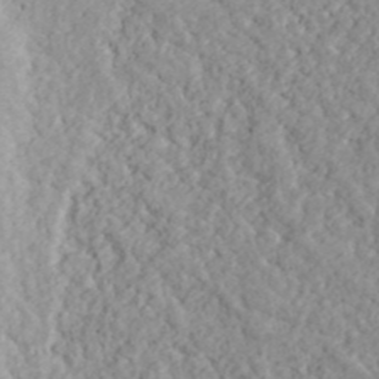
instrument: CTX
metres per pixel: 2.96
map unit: ANa
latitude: 41.1214
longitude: 30.2172
